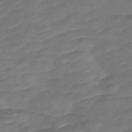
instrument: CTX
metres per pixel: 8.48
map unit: Nve
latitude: -58.4817
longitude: 57.6911
